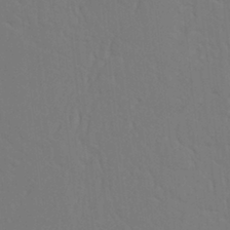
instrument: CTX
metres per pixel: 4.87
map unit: Nhu
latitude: 19.8961
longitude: -73.6316
